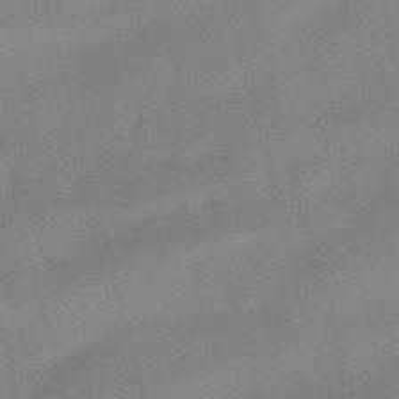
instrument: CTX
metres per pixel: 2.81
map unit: lHb
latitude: -48.9353
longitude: 76.8597
